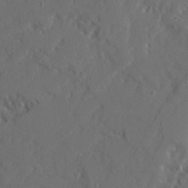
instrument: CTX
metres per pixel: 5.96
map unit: Ave
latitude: 22.4601
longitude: -130.9514
